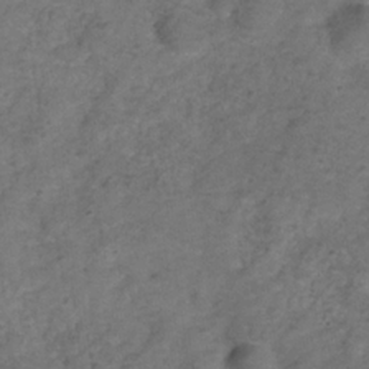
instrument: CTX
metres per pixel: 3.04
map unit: Hve
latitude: -32.8975
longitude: 89.6155
